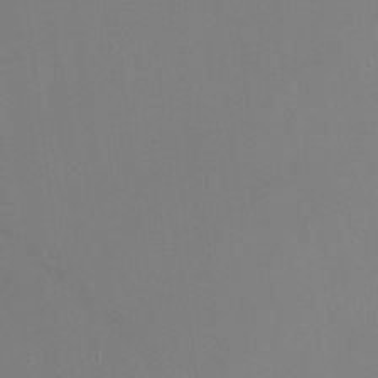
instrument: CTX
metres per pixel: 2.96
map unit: Nhu
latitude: -16.0850
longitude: -57.5371
